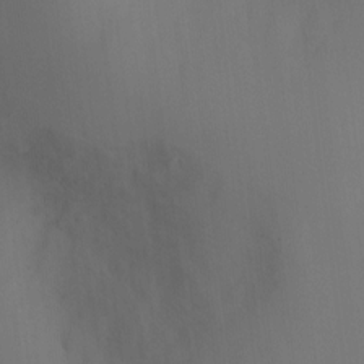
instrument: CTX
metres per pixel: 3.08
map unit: Ht
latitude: 1.5560
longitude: -23.1970
